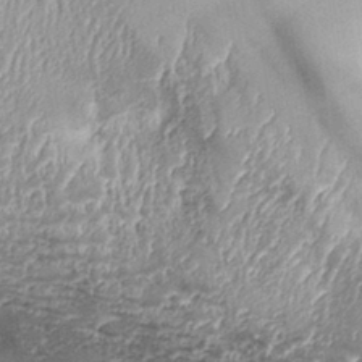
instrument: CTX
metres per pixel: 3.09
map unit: Aa
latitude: 30.1389
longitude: -132.1767
